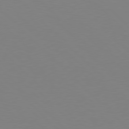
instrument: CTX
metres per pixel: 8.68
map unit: Hpe
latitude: 77.8016
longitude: -164.0822
